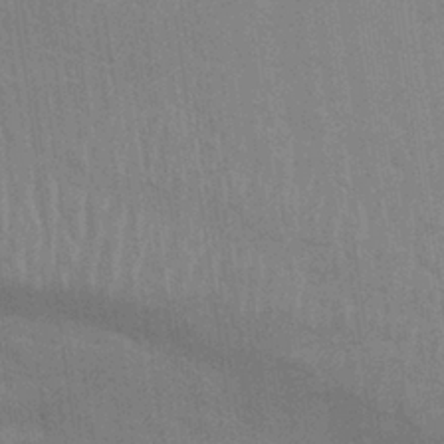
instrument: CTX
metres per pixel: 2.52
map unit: Nhu
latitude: 27.7639
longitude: -64.2711
